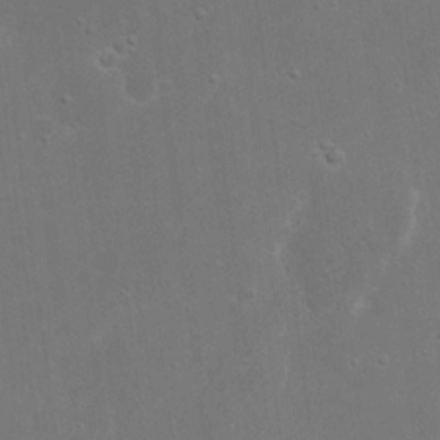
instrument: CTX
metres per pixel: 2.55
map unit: eHh
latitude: 17.0647
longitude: -72.5546
